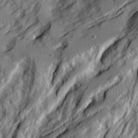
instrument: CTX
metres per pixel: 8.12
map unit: Ave
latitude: 21.2348
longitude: -129.7638
